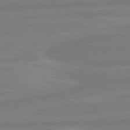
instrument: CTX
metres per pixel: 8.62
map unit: lApd
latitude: 81.8772
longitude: -175.4804
